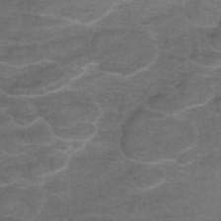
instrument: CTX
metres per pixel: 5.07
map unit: eAb
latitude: 47.0081
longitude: 102.4440
